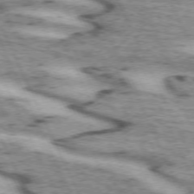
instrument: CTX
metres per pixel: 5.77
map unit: lApd
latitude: 72.2712
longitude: -54.7057
